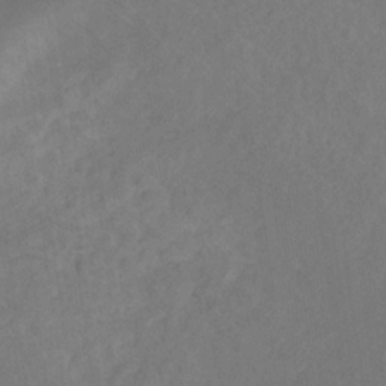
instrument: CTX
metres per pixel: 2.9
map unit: eHb
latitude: -30.8408
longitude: 67.8044
